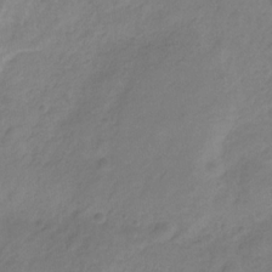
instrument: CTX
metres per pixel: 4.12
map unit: HNhu
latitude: -28.1228
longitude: 75.1243
